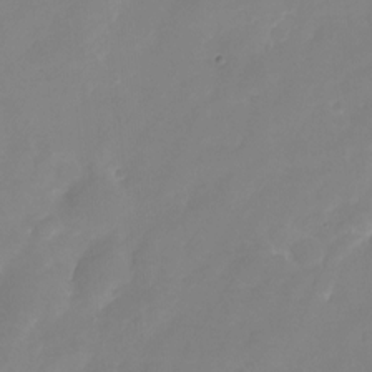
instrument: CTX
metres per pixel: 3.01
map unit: Nhu
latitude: -24.3495
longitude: -69.6127
